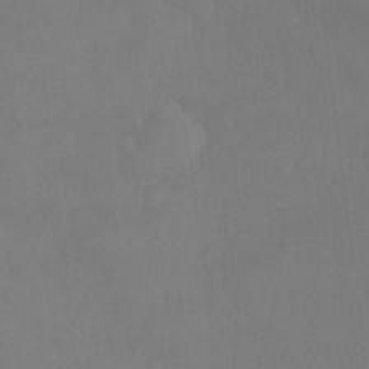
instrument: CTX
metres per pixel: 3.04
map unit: Ht
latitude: -10.2173
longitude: -45.8583
